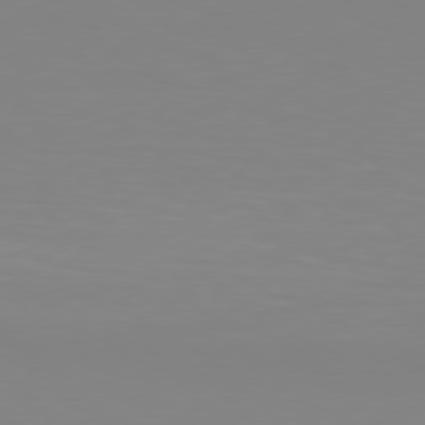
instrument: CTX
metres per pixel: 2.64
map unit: Hpe
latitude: 77.9339
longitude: -132.0255
